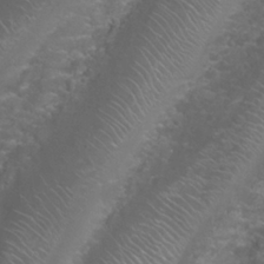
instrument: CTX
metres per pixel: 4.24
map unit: Nhu
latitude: 27.5182
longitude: -60.9891
